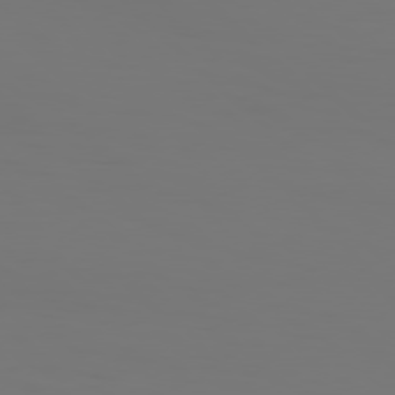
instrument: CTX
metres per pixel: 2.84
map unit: Hpe
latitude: 77.3103
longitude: -134.8380
